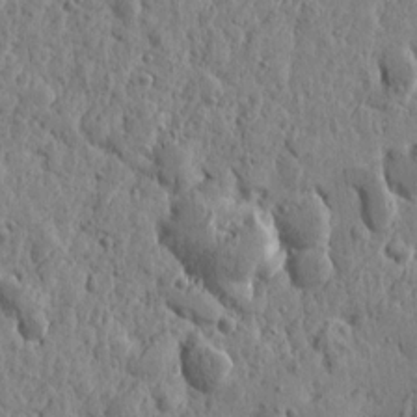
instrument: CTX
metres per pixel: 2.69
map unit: Htu
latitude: -0.8408
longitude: -177.9150
